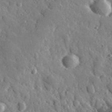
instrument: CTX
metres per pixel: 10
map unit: lHvf
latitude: 34.7624
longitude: -87.6883
